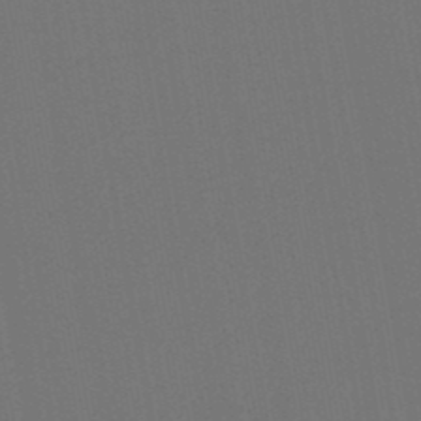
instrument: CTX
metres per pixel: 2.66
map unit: lHb
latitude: -47.3698
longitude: 73.1242
